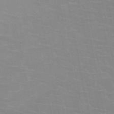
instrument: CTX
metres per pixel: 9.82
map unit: HNb
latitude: -46.9164
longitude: -47.1781
